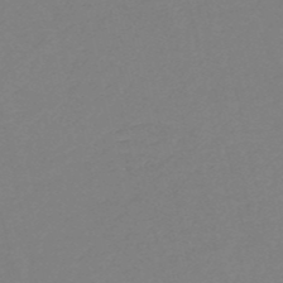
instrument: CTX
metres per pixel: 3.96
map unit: eHh
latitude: -52.5951
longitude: -24.9891
